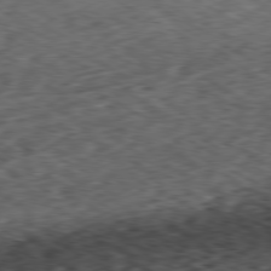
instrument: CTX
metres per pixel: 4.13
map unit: Ap
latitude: -80.3118
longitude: -73.2159
